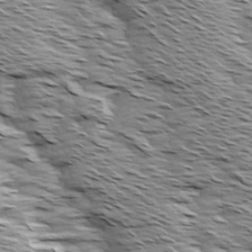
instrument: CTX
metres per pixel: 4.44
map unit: Ave
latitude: 14.5168
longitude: -103.7260
